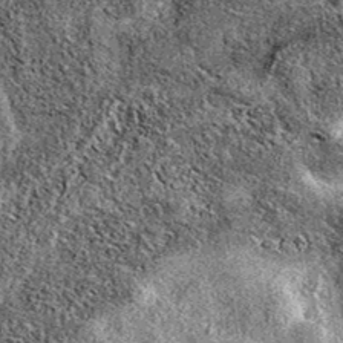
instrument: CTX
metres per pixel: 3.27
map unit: eAb
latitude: 37.0080
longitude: 110.8975
